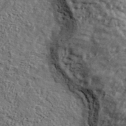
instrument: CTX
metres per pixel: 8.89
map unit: lHvf
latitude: 38.3278
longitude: -90.5168
